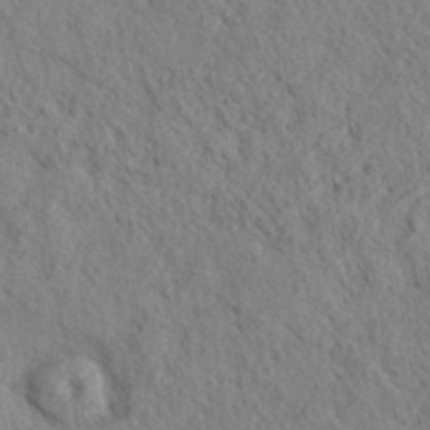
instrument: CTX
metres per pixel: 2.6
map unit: eHh
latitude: 36.7813
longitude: -137.6694
